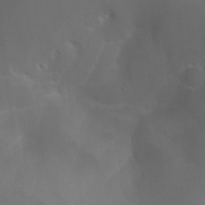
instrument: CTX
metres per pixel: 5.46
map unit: Aa
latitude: -13.4455
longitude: -67.9717
